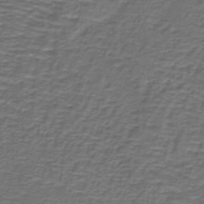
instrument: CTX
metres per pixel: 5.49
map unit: lHb
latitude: -39.9556
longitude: 58.8974
